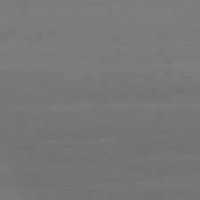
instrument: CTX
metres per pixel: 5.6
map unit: lApd
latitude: 81.0080
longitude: -131.8395
